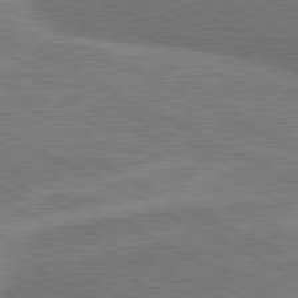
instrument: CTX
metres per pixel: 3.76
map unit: lApd
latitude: 81.0647
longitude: 141.8422
